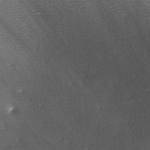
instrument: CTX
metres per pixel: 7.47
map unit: lAa
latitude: -8.3873
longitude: -124.8002
